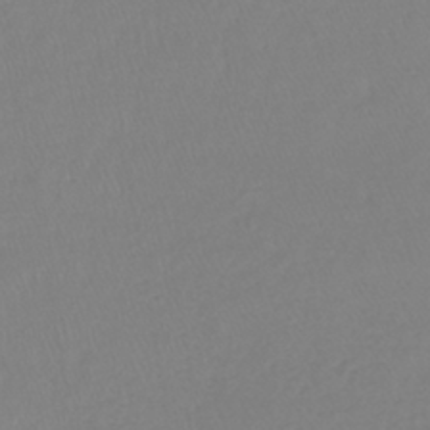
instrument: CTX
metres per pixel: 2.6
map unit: lHb
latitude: -41.6155
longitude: 64.5952
